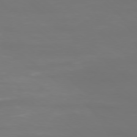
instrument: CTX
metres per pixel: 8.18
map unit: Ap
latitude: -78.3306
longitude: -95.1403
